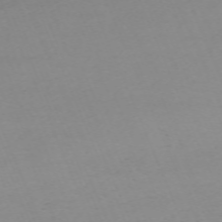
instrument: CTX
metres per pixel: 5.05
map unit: Nhu
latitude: -67.4643
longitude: 38.2929
